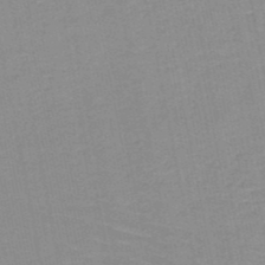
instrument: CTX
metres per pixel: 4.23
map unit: HNb
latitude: -49.6344
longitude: -49.1970
